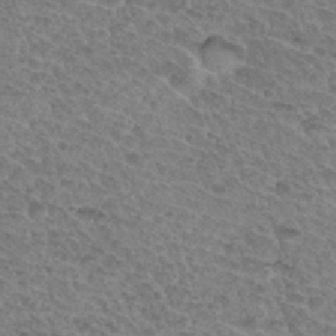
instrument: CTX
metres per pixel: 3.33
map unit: Hto
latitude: 32.5924
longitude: -47.8584
